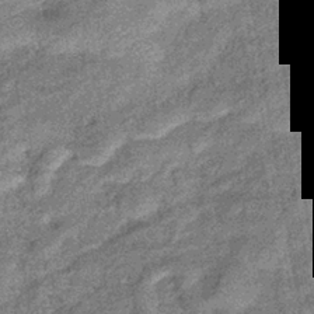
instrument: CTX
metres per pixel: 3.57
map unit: eHb
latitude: -39.5399
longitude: 79.6155
